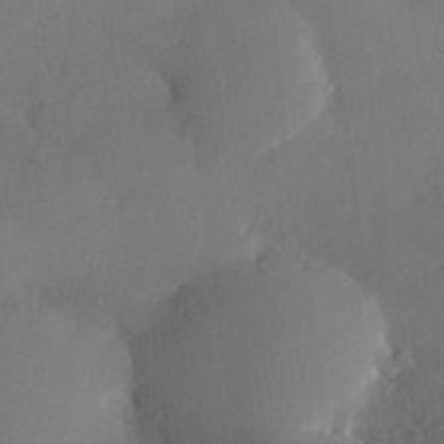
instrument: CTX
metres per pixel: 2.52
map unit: Hve
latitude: 25.1214
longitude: -91.0647
